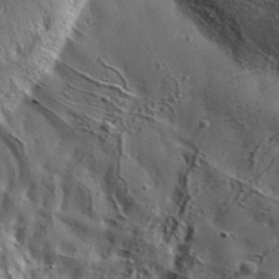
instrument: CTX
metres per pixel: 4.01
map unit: Aa
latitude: 33.9906
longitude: -135.0458
